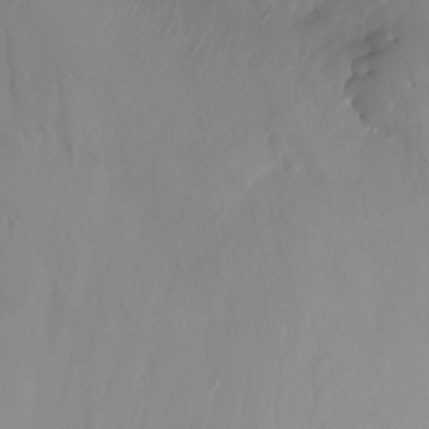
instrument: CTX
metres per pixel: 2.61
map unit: HNhu
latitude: -24.2928
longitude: 50.6518
